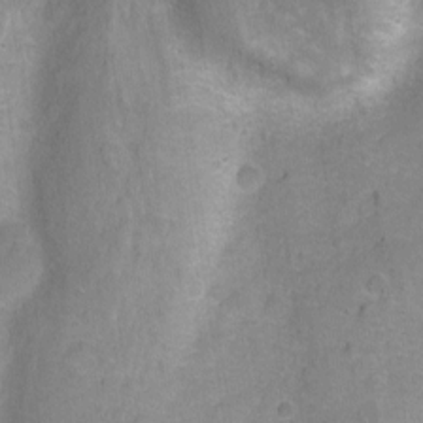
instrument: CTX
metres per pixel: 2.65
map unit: Nhu
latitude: -7.5966
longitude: -40.9324
